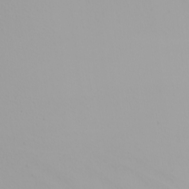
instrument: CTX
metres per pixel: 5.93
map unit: Nhu
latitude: -6.7841
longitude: -96.3467
